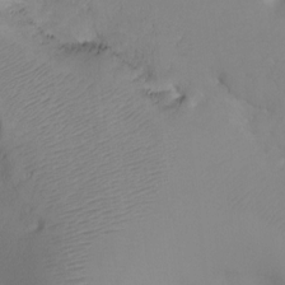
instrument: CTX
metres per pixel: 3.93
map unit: Ht
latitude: -4.3684
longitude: -28.1200
